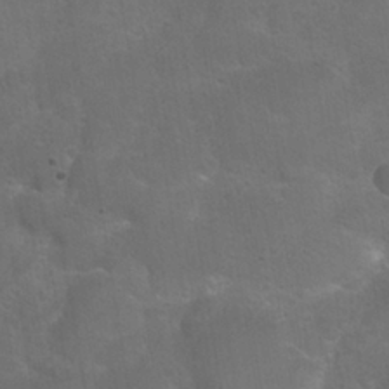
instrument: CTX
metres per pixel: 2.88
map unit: Nhu
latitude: 24.5923
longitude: -51.4804
